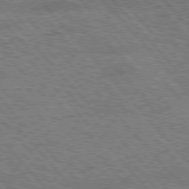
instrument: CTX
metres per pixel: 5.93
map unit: lApd
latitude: 76.2144
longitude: -74.6302
